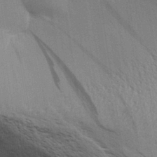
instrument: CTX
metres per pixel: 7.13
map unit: Aa
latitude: 32.5924
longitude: -140.1388
